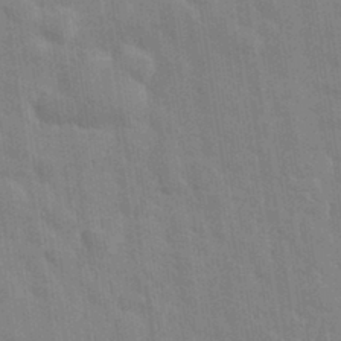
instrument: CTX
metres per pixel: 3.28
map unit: eHh
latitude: 32.4790
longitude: -70.9891
